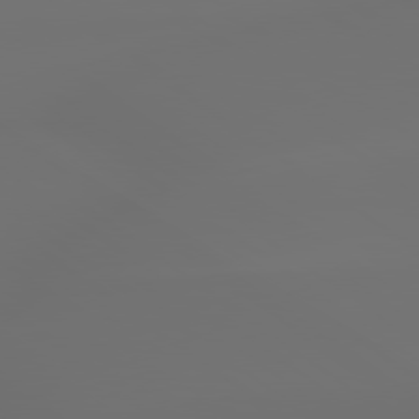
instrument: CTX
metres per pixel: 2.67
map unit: lApd
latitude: 79.3482
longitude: -175.2537
